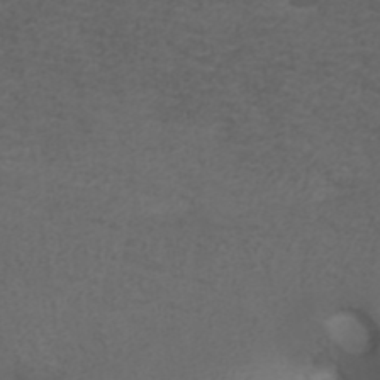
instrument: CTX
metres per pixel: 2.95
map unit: ANa
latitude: 38.6490
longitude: 23.5021
